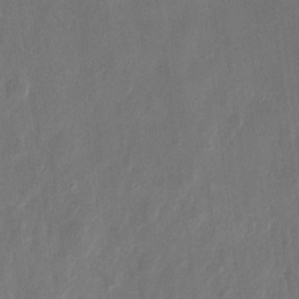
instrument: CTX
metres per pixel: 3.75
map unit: eHh
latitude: 10.9136
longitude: -72.3846
